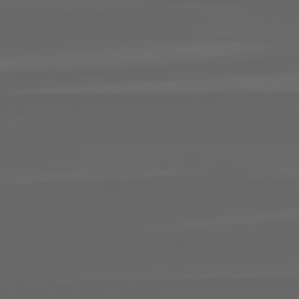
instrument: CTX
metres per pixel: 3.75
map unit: lApd
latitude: 82.3845
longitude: -168.3279
